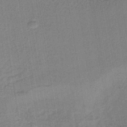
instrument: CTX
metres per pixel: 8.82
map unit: lHb
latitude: -40.4062
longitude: 60.5007
